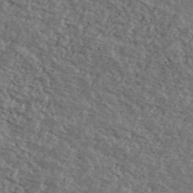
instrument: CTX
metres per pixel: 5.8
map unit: Ave
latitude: 40.2144
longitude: -108.1577
